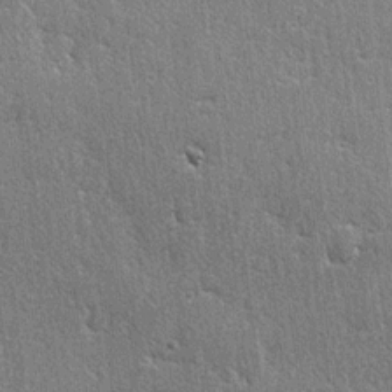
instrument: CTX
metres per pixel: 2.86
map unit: lAvf
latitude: -5.1809
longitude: -109.6693
